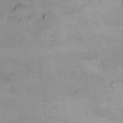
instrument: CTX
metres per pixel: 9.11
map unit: eHh
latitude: 12.4034
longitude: -61.7638
